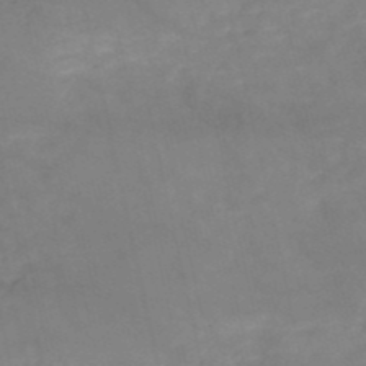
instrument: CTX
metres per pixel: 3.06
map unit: HNb
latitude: -50.1984
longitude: -39.1781
